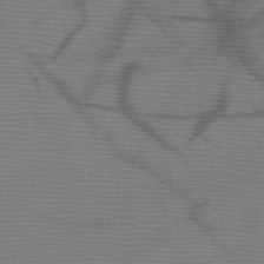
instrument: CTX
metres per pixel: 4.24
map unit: HNb
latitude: -47.6533
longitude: -40.5545
